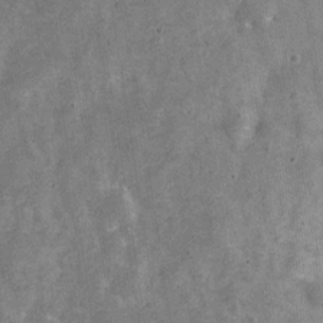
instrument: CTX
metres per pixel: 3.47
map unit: Nve
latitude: -26.1605
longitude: 105.7855
